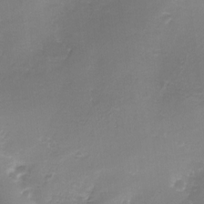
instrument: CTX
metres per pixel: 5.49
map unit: Nhe
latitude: -27.1998
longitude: -109.7827
